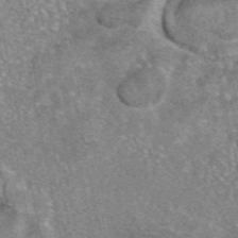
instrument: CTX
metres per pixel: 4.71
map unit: eAb
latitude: 46.7813
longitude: 103.0109
